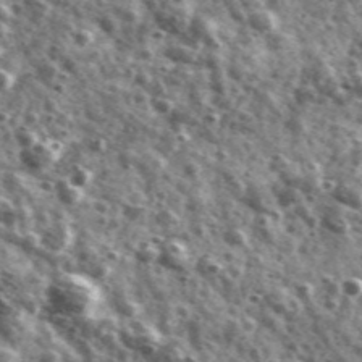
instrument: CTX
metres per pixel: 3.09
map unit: Ave
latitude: 41.5938
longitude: -106.4790
